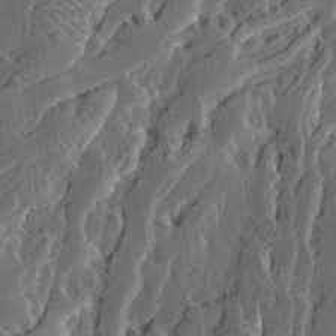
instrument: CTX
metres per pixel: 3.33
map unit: Ave
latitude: 14.6491
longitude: -137.2726
